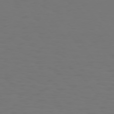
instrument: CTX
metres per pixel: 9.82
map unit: Hpe
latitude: 73.6505
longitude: -123.2915
